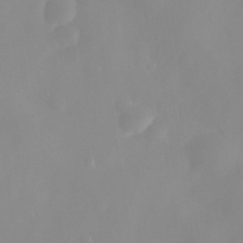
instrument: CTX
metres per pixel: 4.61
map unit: eHh
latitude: 31.7828
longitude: -57.9906
